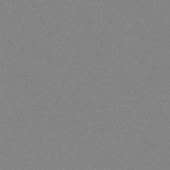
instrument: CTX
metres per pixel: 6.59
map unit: HNhu
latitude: -44.9164
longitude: 90.4251
